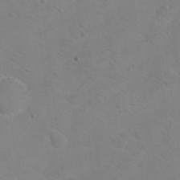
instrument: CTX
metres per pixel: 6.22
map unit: Hto
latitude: 17.9717
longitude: -39.3482
